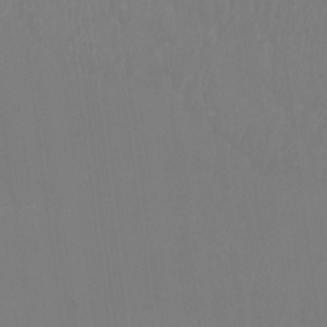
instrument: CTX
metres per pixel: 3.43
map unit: Htu
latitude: -13.9556
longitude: -49.0081
